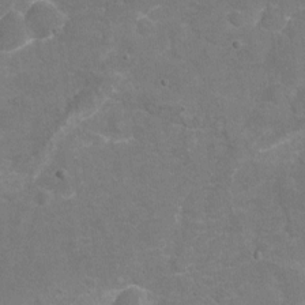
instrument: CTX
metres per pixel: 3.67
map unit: Nhu
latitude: -17.9367
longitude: -56.9324
